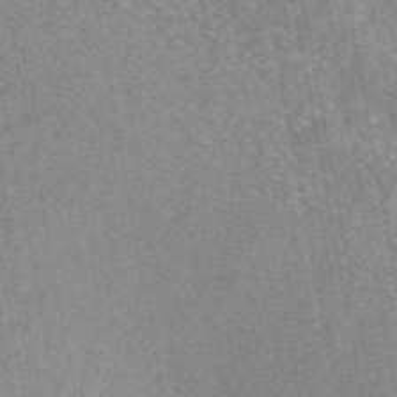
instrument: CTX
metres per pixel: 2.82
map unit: eAb
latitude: 47.6127
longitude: 103.2754
